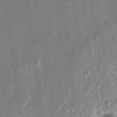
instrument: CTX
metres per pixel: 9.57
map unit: eHh
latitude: 10.9514
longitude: -70.7057
